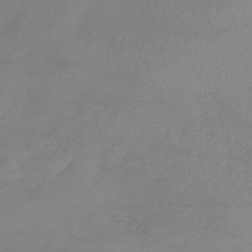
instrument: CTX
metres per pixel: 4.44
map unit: lHb
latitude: -40.9353
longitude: 74.2929
